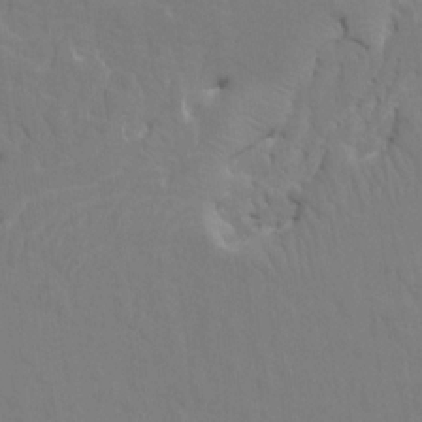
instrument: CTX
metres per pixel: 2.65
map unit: HNhu
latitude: 7.4048
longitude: -4.3656
